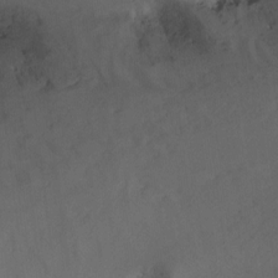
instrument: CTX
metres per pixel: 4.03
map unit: Nhu
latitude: -13.8800
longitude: -59.3293
